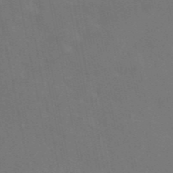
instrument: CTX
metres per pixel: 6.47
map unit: eAb
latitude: 46.3657
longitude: 121.0864
